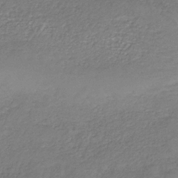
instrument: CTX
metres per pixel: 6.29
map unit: HNb
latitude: -34.2928
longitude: 56.0283
